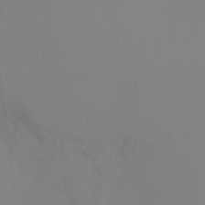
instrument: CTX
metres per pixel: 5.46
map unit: Ht
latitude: -10.3873
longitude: -46.1200
